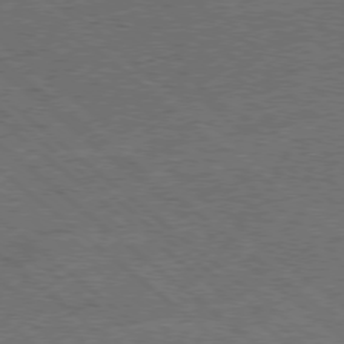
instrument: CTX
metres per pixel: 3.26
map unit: Ap
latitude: -78.8597
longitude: -101.4804
